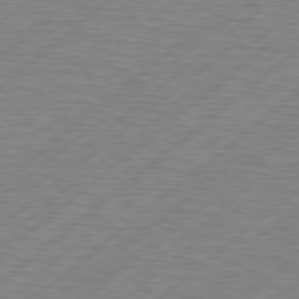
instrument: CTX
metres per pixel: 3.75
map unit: Hpe
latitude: 78.8947
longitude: -121.3860
